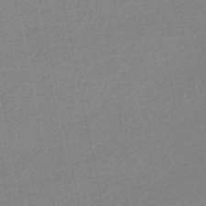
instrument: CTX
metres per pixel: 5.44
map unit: HNb
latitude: -49.2565
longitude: 58.9730
